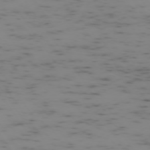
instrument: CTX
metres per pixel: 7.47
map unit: Ap
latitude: -73.9178
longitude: -72.9136
